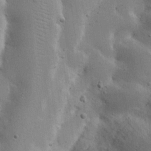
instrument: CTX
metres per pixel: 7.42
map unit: Nhu
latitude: 19.5560
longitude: -73.8017
